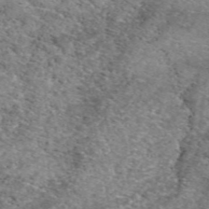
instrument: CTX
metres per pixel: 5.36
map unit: eAb
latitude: 50.0255
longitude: 109.8611
